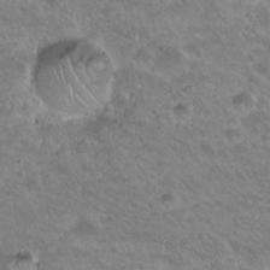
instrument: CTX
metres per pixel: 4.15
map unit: Hto
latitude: 20.0255
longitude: -54.6301
